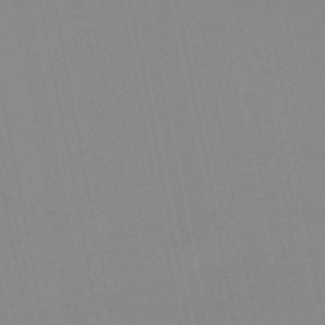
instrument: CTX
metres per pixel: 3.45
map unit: HNb
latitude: -51.0675
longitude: -51.0458
